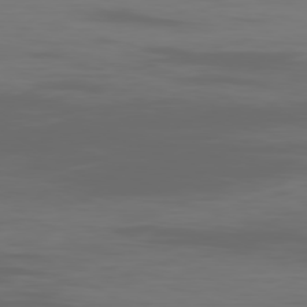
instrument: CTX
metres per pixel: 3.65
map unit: Ap
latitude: -80.1984
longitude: -93.7260
